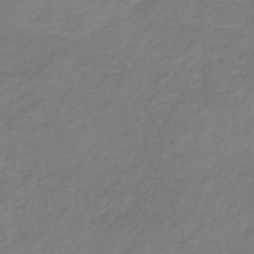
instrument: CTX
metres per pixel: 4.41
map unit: lHb
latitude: -38.6519
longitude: 72.4062
